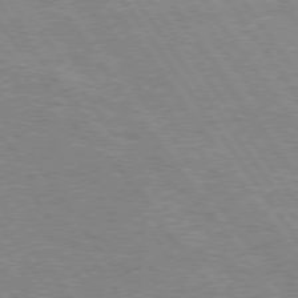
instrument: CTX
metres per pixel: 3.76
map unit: Hpe
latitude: 75.3671
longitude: -142.1200
